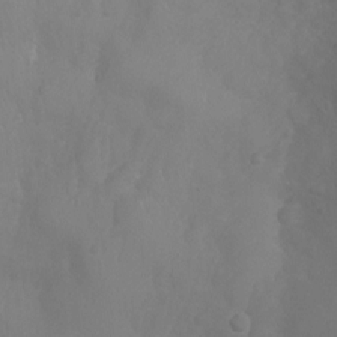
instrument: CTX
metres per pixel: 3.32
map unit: Ht
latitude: -9.7478
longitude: -20.6680
